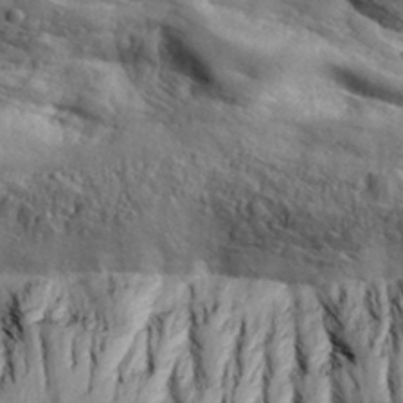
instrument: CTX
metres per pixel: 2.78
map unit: eHh
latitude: 33.8205
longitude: -78.1200
